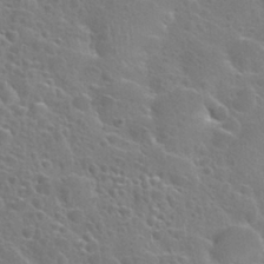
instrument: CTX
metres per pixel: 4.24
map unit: Nhu
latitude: 28.5168
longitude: -53.5371
